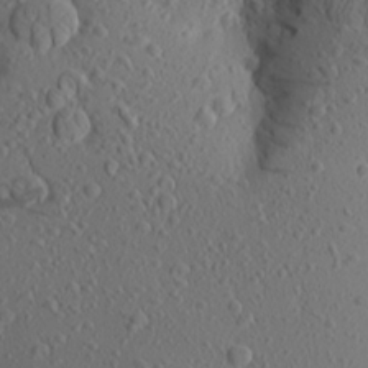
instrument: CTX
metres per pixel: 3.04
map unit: Aa
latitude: 23.8583
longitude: -145.1214
